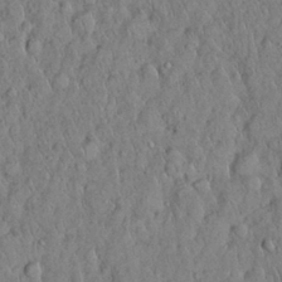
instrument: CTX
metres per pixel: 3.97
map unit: Nhu
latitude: 28.6490
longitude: -69.2159
